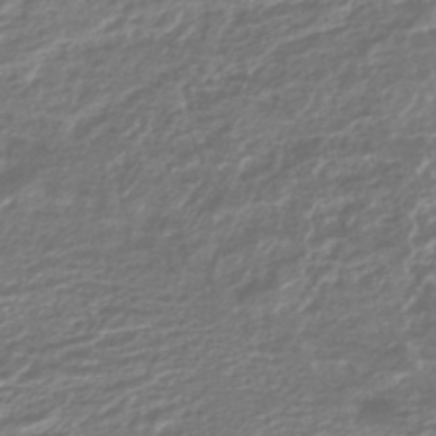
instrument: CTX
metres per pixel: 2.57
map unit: HNhu
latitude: -45.0109
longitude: 96.4818
